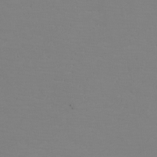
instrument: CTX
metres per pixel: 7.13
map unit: Nhu
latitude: -6.1983
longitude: -79.1403
